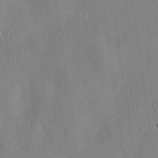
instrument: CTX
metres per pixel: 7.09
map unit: eHh
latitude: 28.8002
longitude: -77.1592
